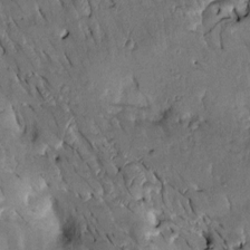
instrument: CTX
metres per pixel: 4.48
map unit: Htu
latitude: -2.2550
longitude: 150.7274
